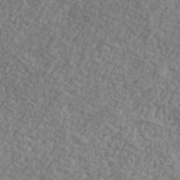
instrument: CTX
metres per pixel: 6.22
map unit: Ave
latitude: 41.1025
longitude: -110.7246
